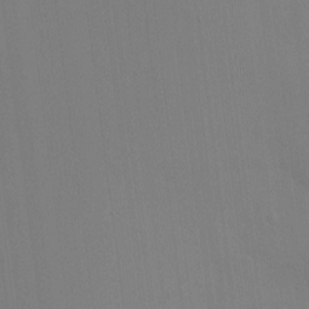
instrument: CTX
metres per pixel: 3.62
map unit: HNhu
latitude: 7.1592
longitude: 1.7478
